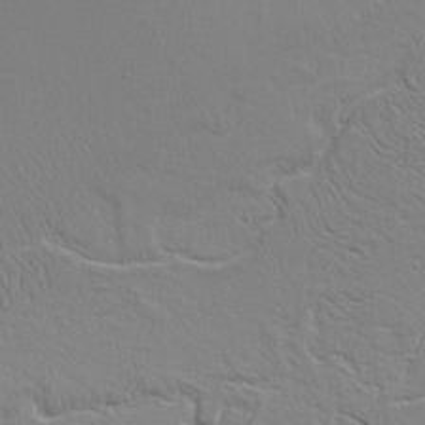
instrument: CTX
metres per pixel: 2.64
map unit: Aa
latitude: 9.4427
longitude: -130.3468
